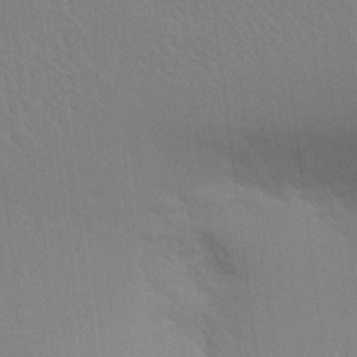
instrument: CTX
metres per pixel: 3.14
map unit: Aa
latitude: 24.7435
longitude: -133.1592
